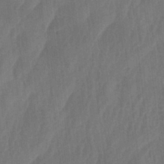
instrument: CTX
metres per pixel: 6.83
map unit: lAa
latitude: -7.1620
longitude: -129.0647
